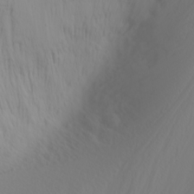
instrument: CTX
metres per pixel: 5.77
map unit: Nhu
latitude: -4.8219
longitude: -84.3089
